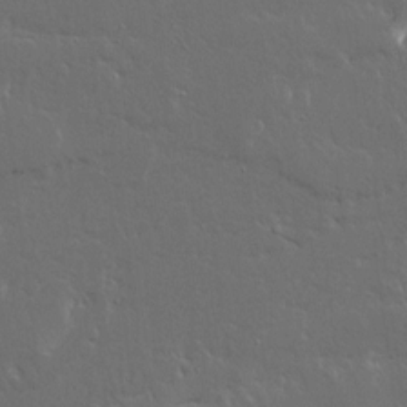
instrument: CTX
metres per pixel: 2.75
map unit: Ave
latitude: 14.8569
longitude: -139.1214
